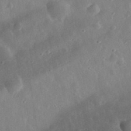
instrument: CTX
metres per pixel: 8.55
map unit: eHh
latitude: 32.4223
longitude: -78.7058
